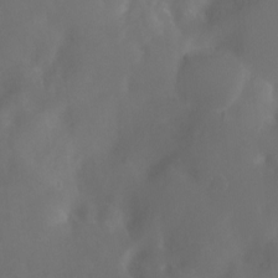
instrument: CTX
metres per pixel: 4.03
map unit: Nhu
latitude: -13.1053
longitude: -72.2145
